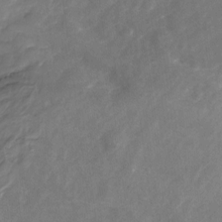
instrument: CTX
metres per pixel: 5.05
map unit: Nhu
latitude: -23.6533
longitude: -56.8380
